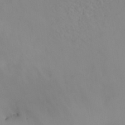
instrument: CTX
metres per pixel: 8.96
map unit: ANa
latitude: 35.4993
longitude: 14.2740
